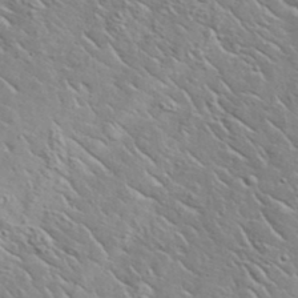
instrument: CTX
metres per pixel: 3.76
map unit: lHvf
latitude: 37.5560
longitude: -90.2711
